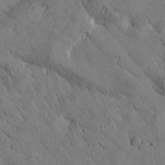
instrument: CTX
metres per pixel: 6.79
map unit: Htu
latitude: -0.0283
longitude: 175.3509
